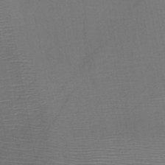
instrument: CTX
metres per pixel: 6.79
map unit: HNb
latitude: -46.9352
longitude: -40.1766
